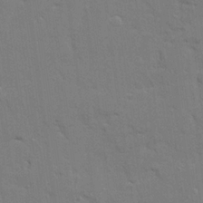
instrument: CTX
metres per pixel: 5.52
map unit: Ave
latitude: 22.9892
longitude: -130.3468
